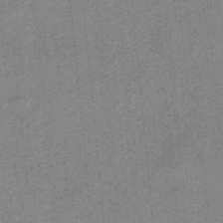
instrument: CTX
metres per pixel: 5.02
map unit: HNb
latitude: -35.1053
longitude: 57.1998
